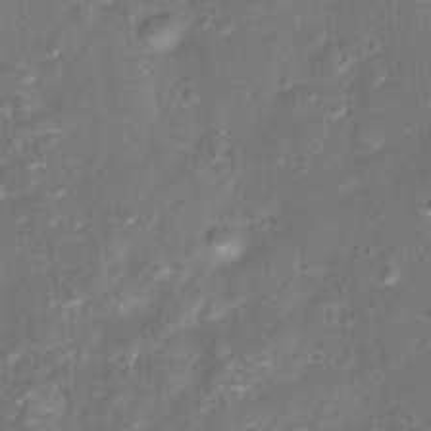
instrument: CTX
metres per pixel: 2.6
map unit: Hto
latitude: 17.3482
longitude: -42.4034
